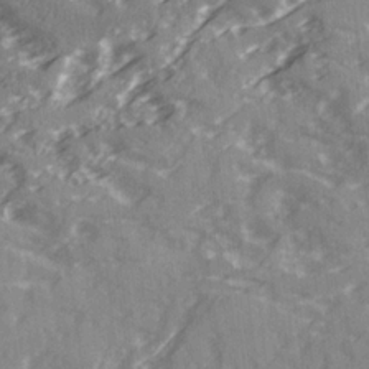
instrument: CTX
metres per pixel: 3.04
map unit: Ave
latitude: 20.3656
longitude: -131.0081
